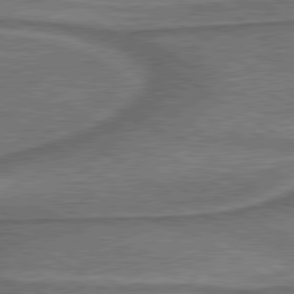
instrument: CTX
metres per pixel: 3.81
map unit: lApd
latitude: 79.9339
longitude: 173.0486
